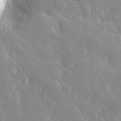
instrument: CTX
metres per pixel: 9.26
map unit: lHvf
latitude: 32.3656
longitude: -93.1403
